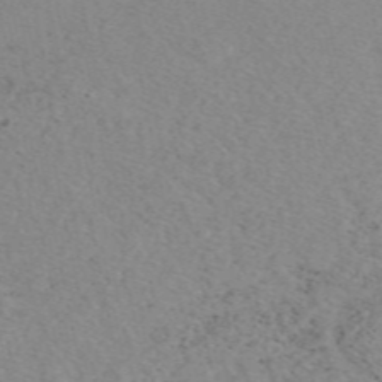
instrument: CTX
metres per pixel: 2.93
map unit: eAb
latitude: 49.5560
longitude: 108.5763
